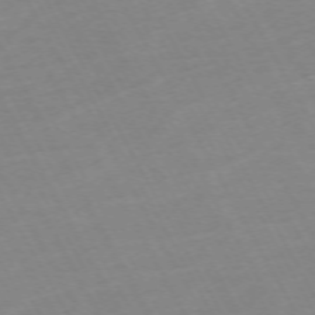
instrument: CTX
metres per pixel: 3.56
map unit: Hpe
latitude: -72.1417
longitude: 8.6707
